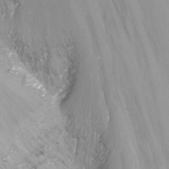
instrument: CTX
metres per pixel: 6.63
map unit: Nhu
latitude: -13.3699
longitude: -69.4238
